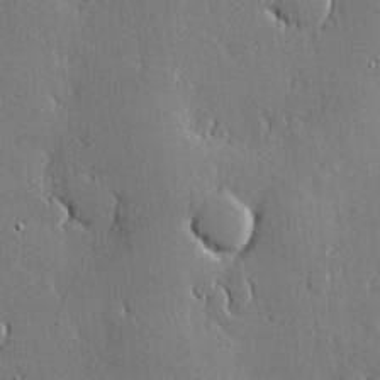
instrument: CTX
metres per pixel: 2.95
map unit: lHvf
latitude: 20.0633
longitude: 145.5399
